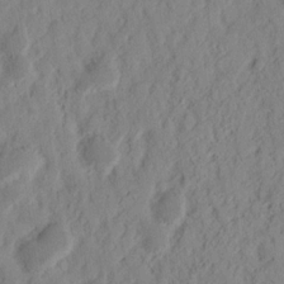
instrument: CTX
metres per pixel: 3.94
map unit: Nhu
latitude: 15.3482
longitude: -73.6316
